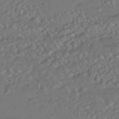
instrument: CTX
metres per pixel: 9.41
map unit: ANa
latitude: -42.0661
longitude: 108.2739
